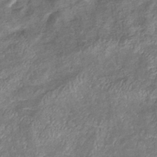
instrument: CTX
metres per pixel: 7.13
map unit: eHb
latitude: -38.9731
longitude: 76.3495
